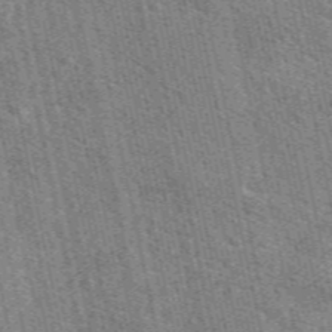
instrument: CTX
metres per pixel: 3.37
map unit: eAb
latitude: 50.6490
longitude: 114.5196
